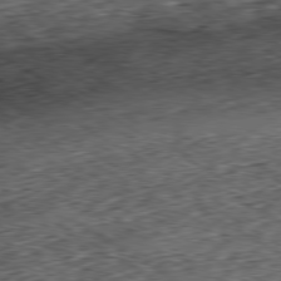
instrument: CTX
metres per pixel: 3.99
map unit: Hpe
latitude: -80.2173
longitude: 23.1809
